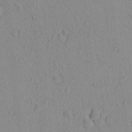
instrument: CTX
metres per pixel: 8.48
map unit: lAvf
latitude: 8.6680
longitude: 167.7289
